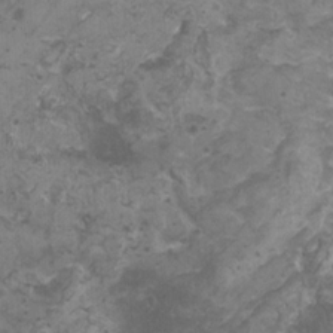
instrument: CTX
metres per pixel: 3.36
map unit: HNhu
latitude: 1.8961
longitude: 3.0675
